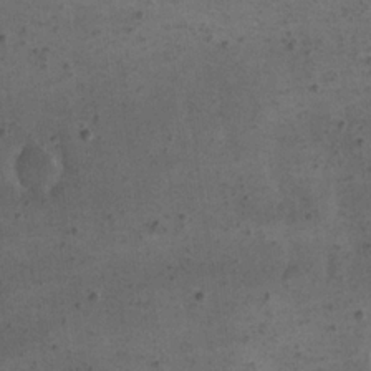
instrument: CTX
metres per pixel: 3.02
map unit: eHh
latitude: 22.8758
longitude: -67.7638
